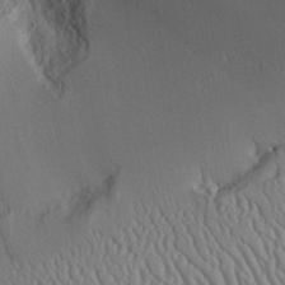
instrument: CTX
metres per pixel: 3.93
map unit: Aa
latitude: 31.0270
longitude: -141.3670
